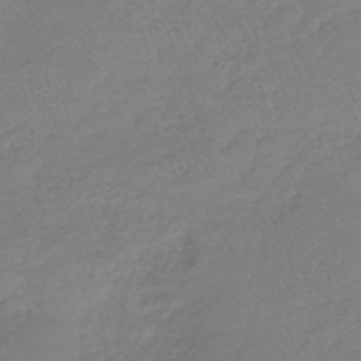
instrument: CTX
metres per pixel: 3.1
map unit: lHb
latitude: -40.8786
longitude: 68.5951
